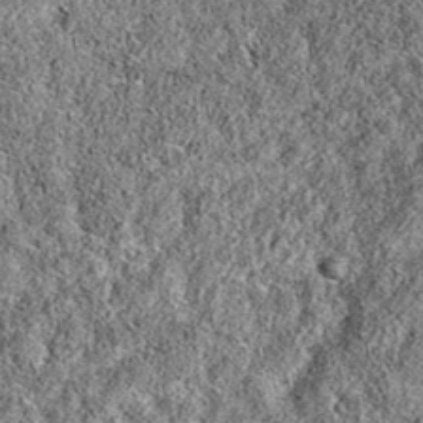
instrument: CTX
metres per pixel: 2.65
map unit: eAb
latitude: 36.1200
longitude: 106.6329
